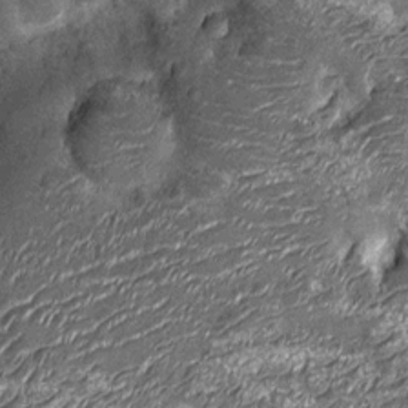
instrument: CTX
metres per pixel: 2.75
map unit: Nhu
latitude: -14.0283
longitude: -22.7624
